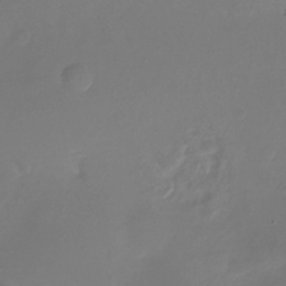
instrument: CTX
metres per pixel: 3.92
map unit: Nhu
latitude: -27.8233
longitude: -79.6883
